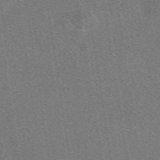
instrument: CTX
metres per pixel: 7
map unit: eAb
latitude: 48.4412
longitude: 115.1053
